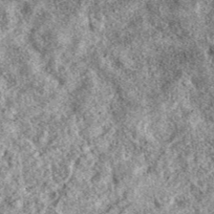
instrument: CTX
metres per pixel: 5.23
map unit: eAb
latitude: 39.3671
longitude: 111.3510
